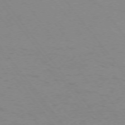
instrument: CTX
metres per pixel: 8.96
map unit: Ap
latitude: -75.2754
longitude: -69.9528
